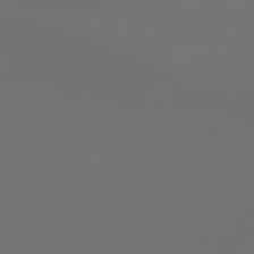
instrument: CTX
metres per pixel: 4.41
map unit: Hpe
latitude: 75.9150
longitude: -129.3670
